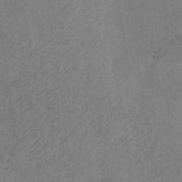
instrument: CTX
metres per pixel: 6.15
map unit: HNb
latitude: -32.1984
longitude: 62.4062
